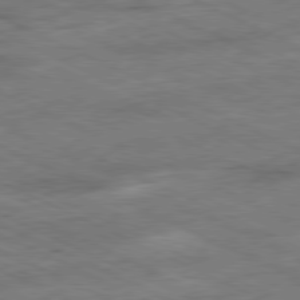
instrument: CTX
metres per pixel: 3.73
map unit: Ap
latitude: -81.0676
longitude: -83.8016
